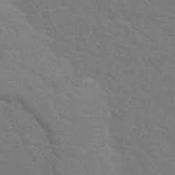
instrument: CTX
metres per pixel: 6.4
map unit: Hto
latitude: 17.0836
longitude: -41.2348
